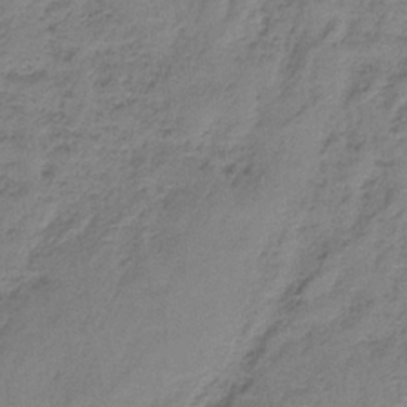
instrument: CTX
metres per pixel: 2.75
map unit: HNb
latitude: -34.8030
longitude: 58.6518
